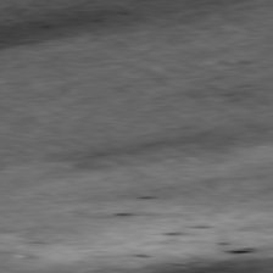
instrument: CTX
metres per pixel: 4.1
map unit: Ap
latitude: -81.0109
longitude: -88.4412
